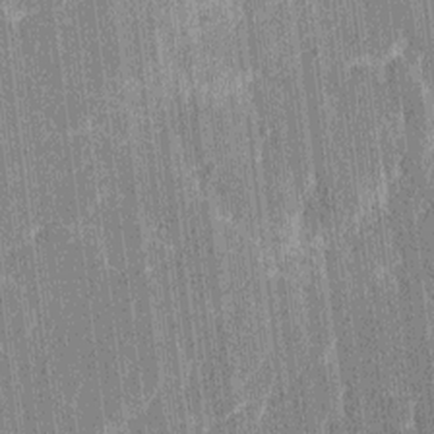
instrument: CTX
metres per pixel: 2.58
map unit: HNhu
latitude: 6.6868
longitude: -5.9906
